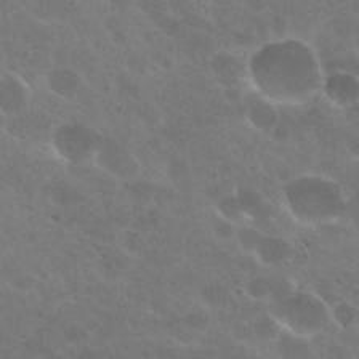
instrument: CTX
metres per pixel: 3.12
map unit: Hto
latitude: 26.3656
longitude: -36.5924
